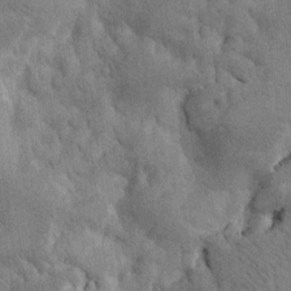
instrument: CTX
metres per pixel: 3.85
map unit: Htu
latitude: 0.9136
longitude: 174.1794
